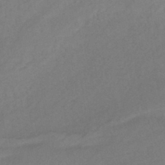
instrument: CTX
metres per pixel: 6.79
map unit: eHb
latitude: -43.3698
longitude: 84.9352
